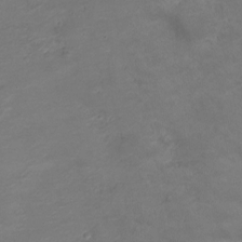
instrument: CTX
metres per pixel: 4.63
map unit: Nve
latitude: -20.5007
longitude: 104.1794
